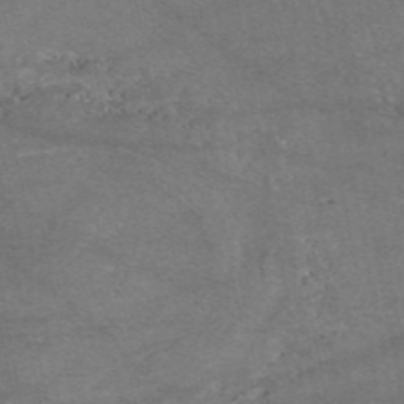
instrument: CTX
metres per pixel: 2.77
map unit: eAb
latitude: 47.4616
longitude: 120.4251
